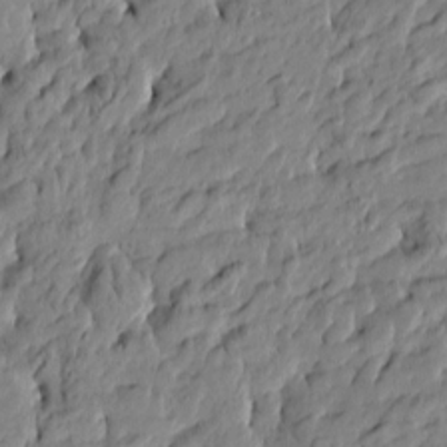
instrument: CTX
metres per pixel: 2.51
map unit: Htu
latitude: -5.0675
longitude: 177.7667
